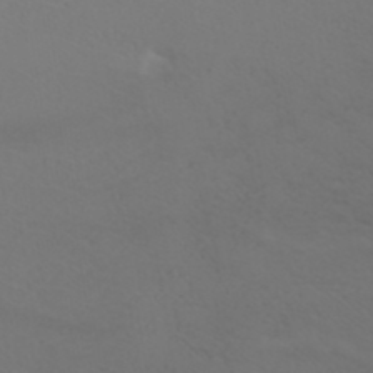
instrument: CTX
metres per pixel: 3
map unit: ANa
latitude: 36.3090
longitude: 13.8611
